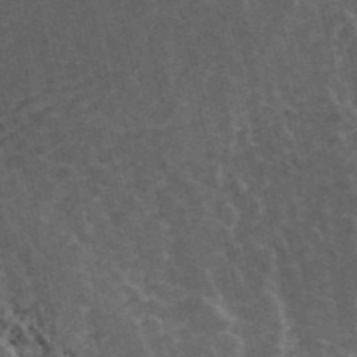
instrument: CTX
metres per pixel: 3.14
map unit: ANa
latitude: 44.7435
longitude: 39.2754
